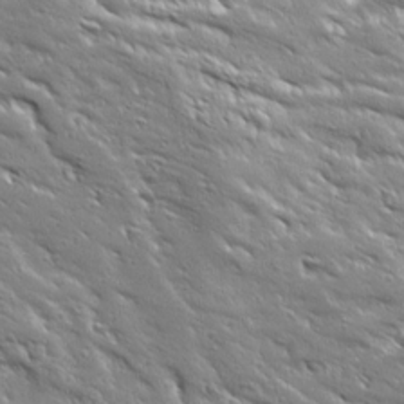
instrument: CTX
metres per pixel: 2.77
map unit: Ave
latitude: 19.2348
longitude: -136.8758
